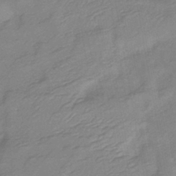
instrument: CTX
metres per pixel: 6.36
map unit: lHb
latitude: -40.7652
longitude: 76.9164
